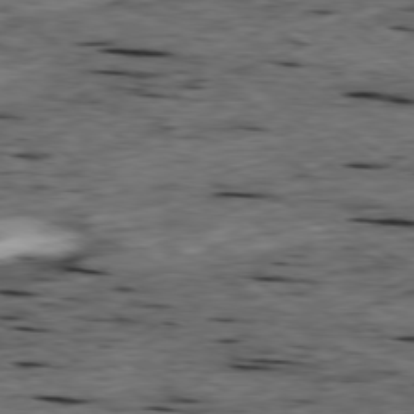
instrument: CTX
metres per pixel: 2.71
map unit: Ap
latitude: -79.3320
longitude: -90.6302
